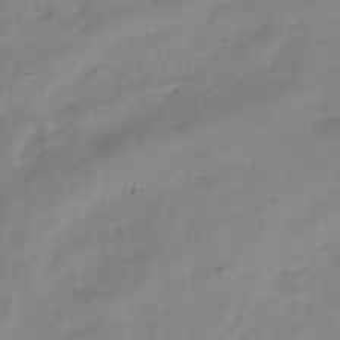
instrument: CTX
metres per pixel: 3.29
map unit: Hve
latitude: -32.3873
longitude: 90.6897
